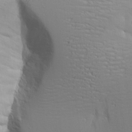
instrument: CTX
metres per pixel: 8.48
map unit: lAvf
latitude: 16.4412
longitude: -126.4790
